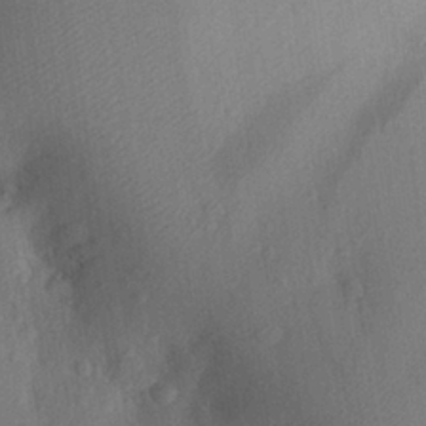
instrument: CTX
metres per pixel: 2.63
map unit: Aa
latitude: 26.8002
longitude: -146.3657
